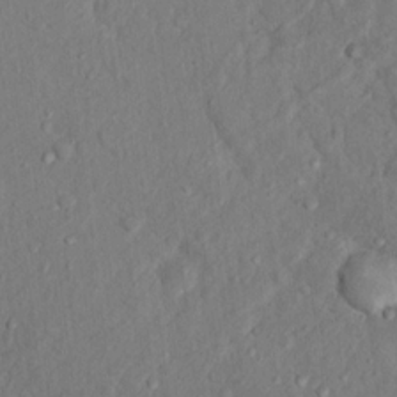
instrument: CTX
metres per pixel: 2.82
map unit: Hto
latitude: 15.7828
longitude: -30.8947
